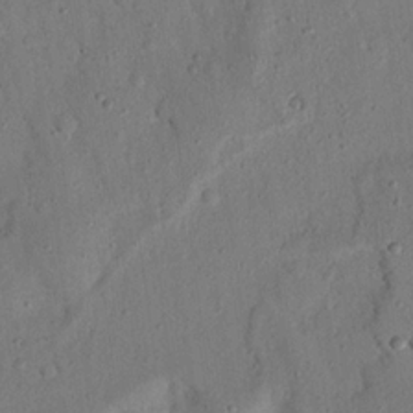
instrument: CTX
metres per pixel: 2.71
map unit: Nhu
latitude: 21.4238
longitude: -77.1214
